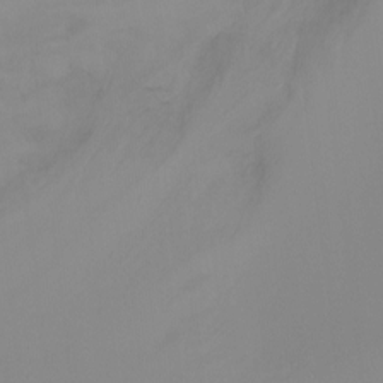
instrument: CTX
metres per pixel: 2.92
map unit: Ht
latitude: -5.3131
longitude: -27.9339
